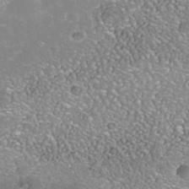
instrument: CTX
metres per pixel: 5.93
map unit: Nhe
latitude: -39.7478
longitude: -117.3293
